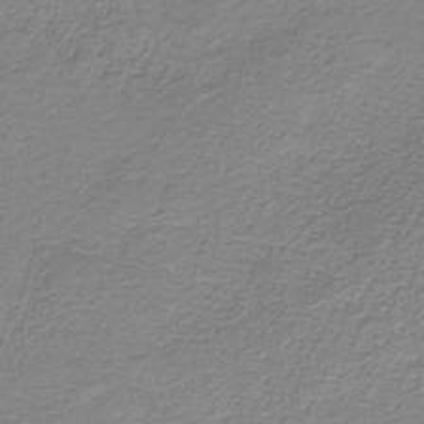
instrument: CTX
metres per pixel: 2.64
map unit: HNb
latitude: -34.3117
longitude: 53.1620
